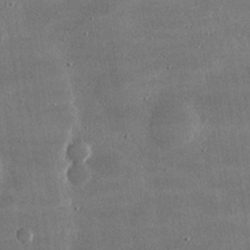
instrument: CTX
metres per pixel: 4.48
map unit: lHvf
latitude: 30.7625
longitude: -93.5182
